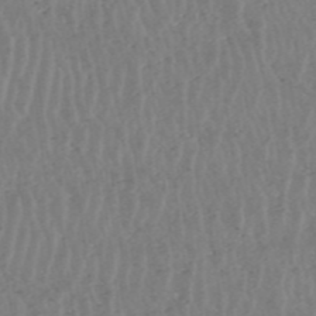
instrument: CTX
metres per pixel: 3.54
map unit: HNhu
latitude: -48.0661
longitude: 30.6707
